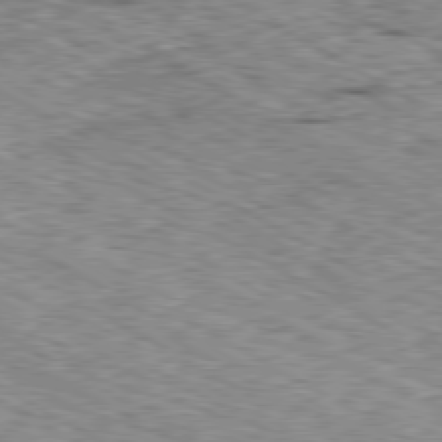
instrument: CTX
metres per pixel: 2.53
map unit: Ap
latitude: -80.3873
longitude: -48.4979
